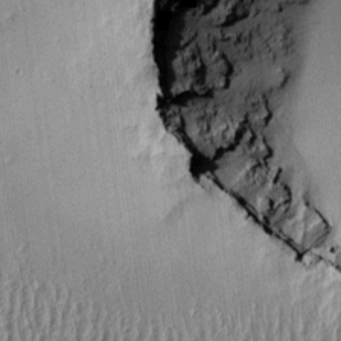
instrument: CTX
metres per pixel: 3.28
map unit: Htu
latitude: -5.6722
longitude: 175.3320
